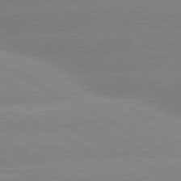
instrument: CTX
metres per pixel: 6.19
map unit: lApd
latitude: 80.2900
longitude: -153.7639
